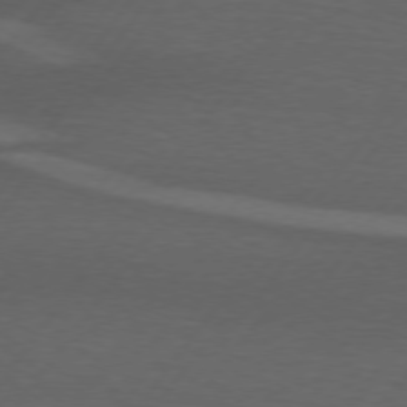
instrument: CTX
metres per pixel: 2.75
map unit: lApd
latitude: 74.4979
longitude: -78.5357
